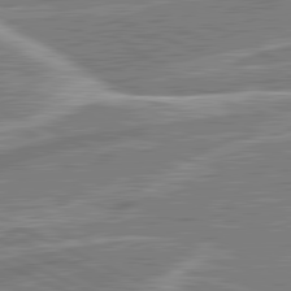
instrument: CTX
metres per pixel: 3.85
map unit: lApd
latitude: 81.6316
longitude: 127.6344
